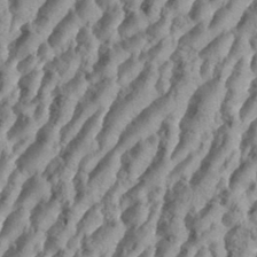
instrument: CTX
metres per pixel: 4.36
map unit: eHh
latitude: 34.6490
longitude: -136.7813
